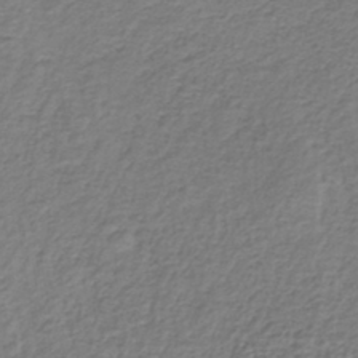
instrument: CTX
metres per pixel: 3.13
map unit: lHb
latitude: -39.1809
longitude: 58.9919
